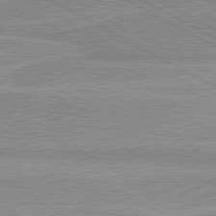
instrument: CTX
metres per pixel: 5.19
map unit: lApd
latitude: 80.3845
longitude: 170.9920
